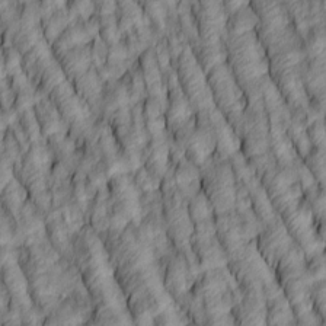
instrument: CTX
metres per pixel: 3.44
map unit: lAa
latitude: 5.1970
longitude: -115.9717
